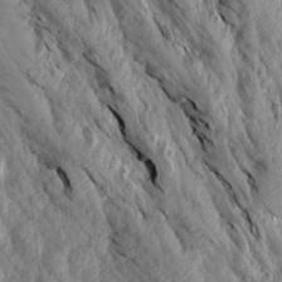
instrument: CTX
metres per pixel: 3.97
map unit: Aa
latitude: 16.4223
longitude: -145.5749
